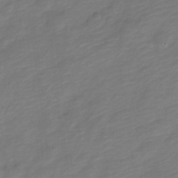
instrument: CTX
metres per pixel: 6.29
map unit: Nve
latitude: -18.3306
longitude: 108.0283
